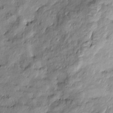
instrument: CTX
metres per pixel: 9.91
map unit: Htu
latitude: -8.8786
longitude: 177.1809
